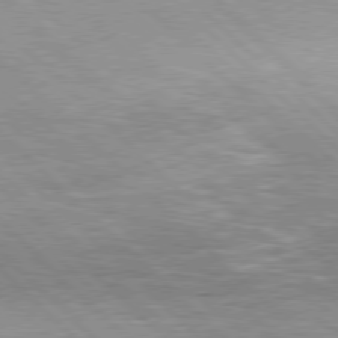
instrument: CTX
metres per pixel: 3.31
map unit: Hpe
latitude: 77.1025
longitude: -127.6883
